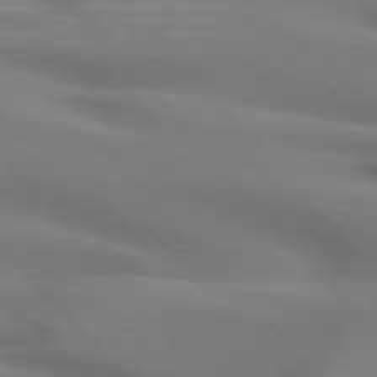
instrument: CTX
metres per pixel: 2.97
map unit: lApd
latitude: 74.9514
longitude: -60.6868
